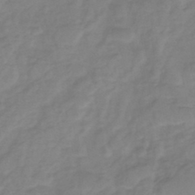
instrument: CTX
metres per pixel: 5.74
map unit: eHh
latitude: -45.0298
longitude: -29.6505
